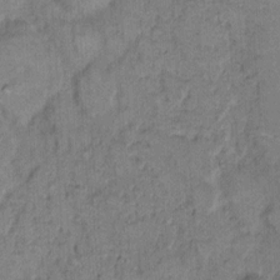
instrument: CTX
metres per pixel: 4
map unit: Hto
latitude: 8.8569
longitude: -61.5749
